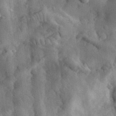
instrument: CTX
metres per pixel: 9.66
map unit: eHh
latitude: 32.6302
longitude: -78.0255
